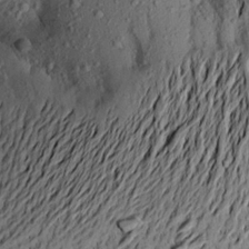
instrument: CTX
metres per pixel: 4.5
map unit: Aa
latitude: 20.6113
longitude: -148.9136
